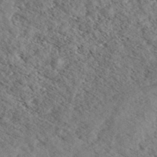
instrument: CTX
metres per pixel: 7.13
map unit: eHh
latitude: 35.9717
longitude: -139.5182
